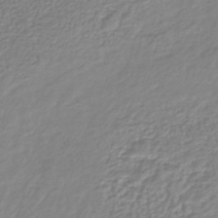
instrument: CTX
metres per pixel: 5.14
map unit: lHb
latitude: -41.8800
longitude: 69.5777
